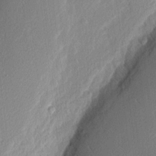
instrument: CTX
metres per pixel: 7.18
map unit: Nhu
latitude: 2.5923
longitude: -76.8758
